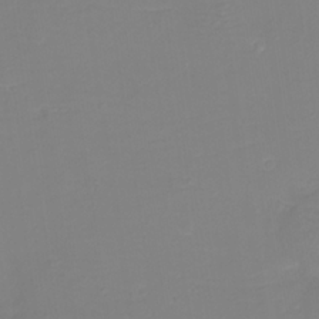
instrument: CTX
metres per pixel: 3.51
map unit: eHh
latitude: -3.5777
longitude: -75.8394
